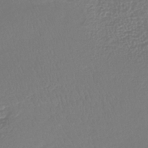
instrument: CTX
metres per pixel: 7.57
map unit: lHb
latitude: -42.0472
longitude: 71.8045
